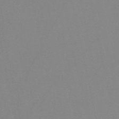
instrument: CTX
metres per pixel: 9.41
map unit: HNb
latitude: -52.9352
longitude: -42.1767
